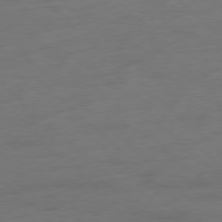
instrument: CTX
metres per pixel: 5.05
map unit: Hpe
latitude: -78.0472
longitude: -21.0081
